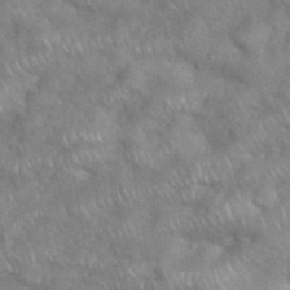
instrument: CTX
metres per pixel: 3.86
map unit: eHh
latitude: 38.5924
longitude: -57.9906
